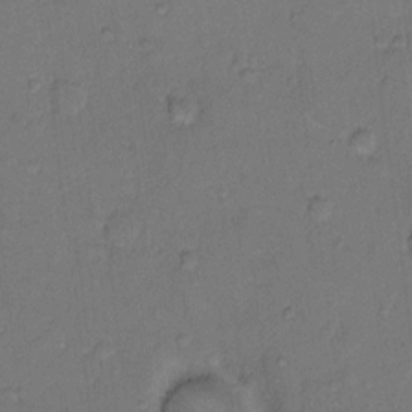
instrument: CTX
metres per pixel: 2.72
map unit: Hto
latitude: 8.4034
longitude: -62.1200
